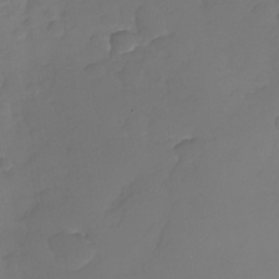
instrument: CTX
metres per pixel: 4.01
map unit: Nhu
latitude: -29.3321
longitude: -63.9150
